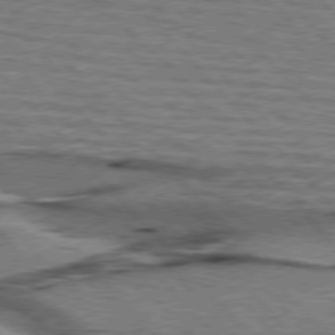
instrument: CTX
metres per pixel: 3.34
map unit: lApd
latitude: 76.6301
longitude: -72.2334
